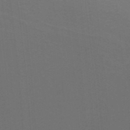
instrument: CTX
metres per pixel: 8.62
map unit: ANa
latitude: 43.6694
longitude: 28.1417
